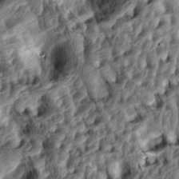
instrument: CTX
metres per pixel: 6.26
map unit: lAa
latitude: -4.8030
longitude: -122.3278
